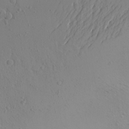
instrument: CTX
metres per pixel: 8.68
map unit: Aa
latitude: 25.7071
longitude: -144.3278
